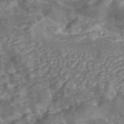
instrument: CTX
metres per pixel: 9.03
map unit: ANa
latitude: 46.0444
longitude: 25.2565
